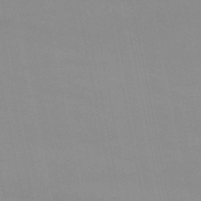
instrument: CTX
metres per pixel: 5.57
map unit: eHb
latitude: -50.1039
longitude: 68.0094
